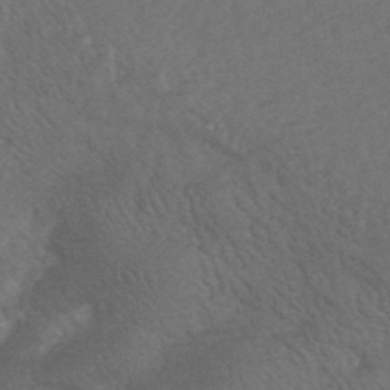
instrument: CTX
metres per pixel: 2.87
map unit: HNhu
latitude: -45.5777
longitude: 93.1053
